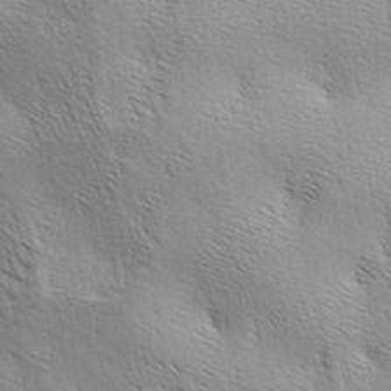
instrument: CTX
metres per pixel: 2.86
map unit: lAa
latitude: -4.8597
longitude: -121.6883
